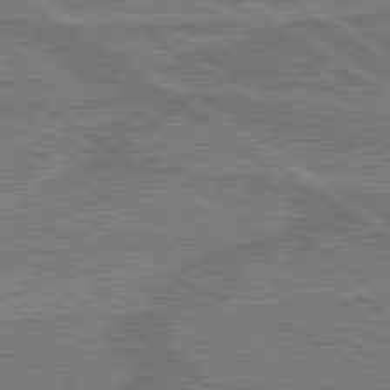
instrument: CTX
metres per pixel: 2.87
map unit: lApd
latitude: 79.9528
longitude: 170.8786
